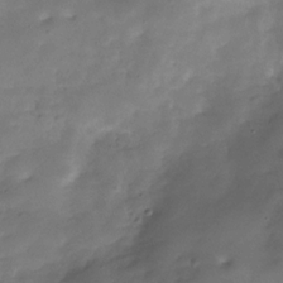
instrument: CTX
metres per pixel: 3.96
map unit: Hve
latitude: -30.1606
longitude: 91.1998
